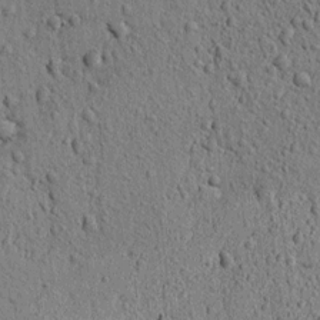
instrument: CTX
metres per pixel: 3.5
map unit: lAvf
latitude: 6.2334
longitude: 166.8030
